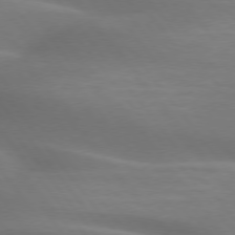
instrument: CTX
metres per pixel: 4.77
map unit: lApd
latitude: 75.2915
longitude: -60.2333
